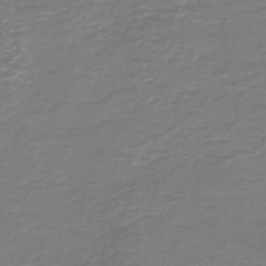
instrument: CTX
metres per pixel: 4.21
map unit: HNb
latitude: -47.1431
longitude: 52.4440
